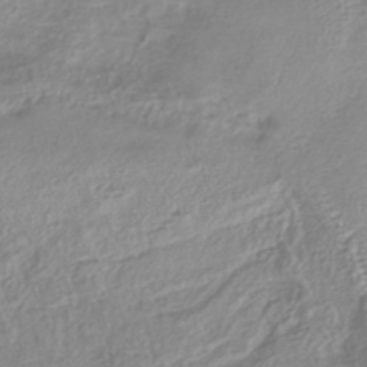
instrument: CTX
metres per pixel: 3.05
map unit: lHb
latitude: -40.2172
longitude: 73.3698
